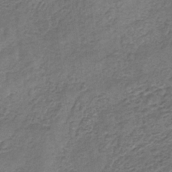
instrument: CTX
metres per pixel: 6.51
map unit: HNb
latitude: -32.0661
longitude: 59.4643
